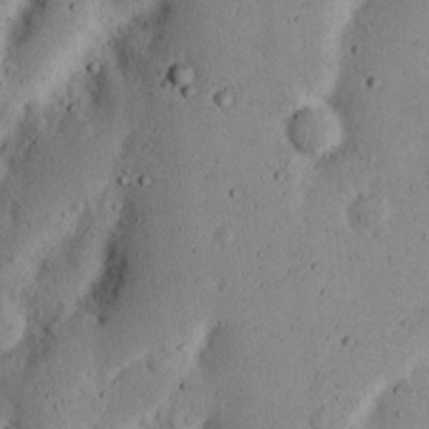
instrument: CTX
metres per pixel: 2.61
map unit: Nhu
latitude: 18.0633
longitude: -74.8758
